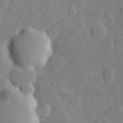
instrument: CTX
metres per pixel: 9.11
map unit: Hve
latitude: 25.3670
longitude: 150.0850
